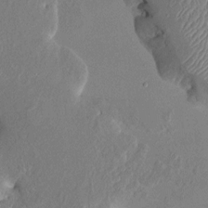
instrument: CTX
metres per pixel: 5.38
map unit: HNhu
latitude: 7.5749
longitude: -5.6127
